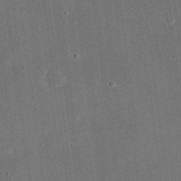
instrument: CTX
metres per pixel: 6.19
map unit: eHh
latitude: 18.3467
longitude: -70.5735
